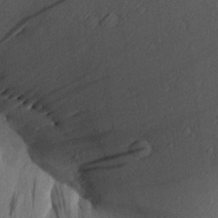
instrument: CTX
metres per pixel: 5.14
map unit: Aa
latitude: 26.9892
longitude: -134.9136
